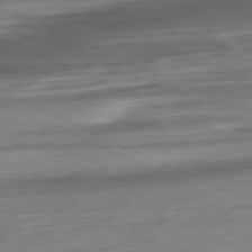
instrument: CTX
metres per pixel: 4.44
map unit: Ap
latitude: -81.1620
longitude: -68.0444
